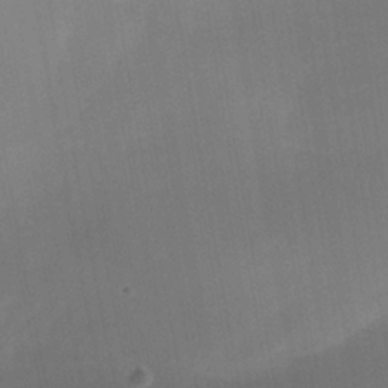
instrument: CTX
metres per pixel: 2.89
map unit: Nhe
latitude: -38.5007
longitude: -119.1781
